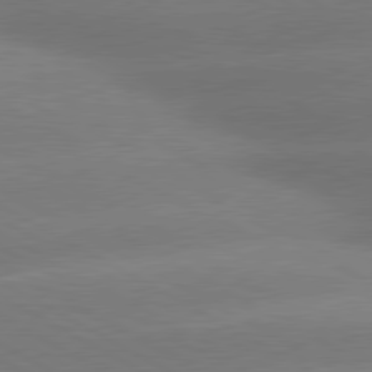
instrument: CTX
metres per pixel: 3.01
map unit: lApd
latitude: 80.3089
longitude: -150.6679
